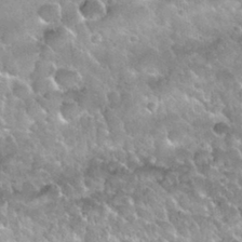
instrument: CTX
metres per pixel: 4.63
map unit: Nhu
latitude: 29.9906
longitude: -54.4223
